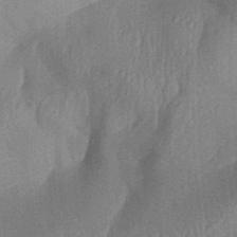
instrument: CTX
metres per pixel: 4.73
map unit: Aa
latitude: 31.9906
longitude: -141.8961
